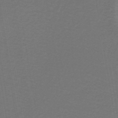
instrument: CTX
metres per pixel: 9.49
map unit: lHb
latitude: -45.9367
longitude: 71.8234
